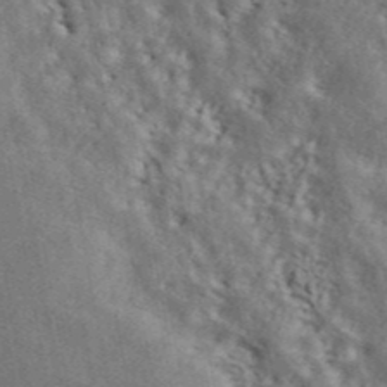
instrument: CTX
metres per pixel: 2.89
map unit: ANa
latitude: 43.4993
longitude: 48.6141
